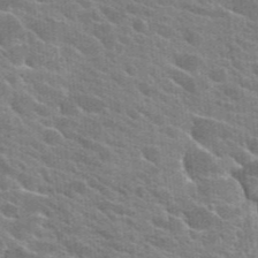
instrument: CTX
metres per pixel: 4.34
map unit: Hto
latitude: 24.8191
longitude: -36.8191
